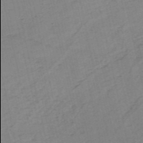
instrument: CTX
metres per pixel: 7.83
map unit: HNb
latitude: -54.2551
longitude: -45.9906
